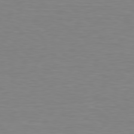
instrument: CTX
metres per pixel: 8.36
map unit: Hpe
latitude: 78.6302
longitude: -121.6694
